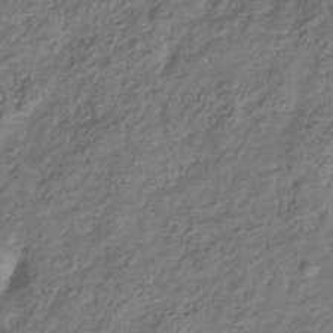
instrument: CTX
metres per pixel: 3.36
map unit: Hve
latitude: -33.4266
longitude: 91.1620
